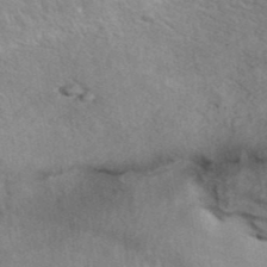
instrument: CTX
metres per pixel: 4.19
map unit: ANa
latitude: 41.0080
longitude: 18.3117
